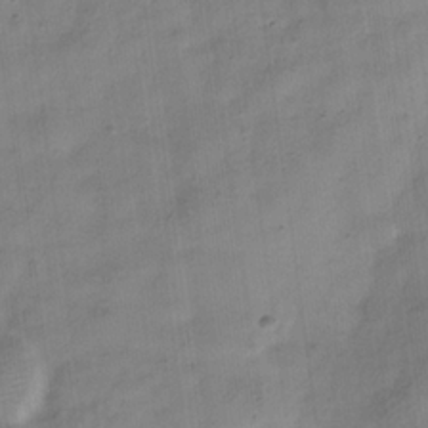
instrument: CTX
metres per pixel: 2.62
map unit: Hve
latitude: -32.6519
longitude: 92.9164
